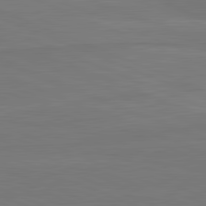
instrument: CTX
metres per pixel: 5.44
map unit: lApd
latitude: 82.2711
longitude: 166.1606
